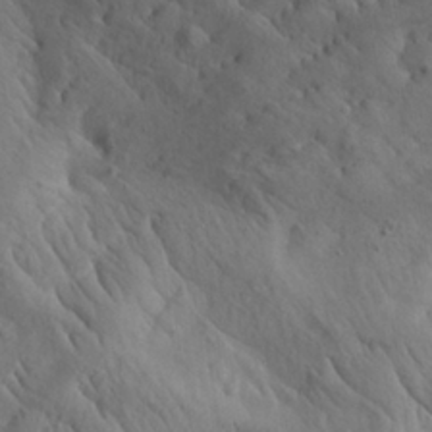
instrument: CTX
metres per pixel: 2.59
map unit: Aa
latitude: 26.8191
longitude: -142.5546
